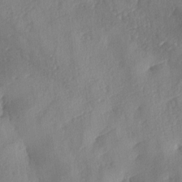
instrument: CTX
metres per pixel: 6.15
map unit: lAa
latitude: -8.0661
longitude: -128.3278
